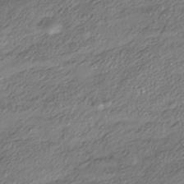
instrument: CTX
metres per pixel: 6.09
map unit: HNhu
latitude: -41.0864
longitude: 107.5588
